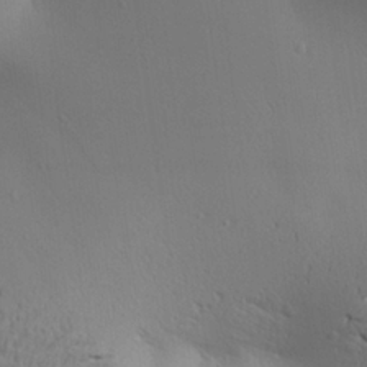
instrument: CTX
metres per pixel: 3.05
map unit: Aa
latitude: 25.5749
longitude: -144.1578
